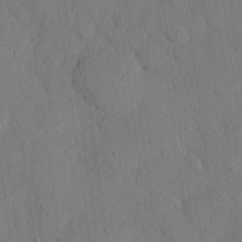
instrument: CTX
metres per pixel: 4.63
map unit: eHh
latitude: 25.8772
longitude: -80.2522
